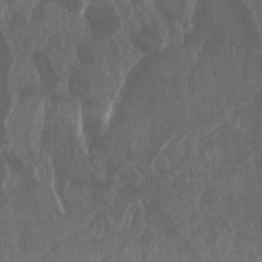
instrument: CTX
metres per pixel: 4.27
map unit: Nhu
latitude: 25.1403
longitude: -60.9324
